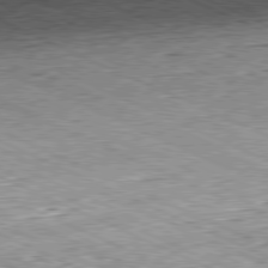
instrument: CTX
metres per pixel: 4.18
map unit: Hpe
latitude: -81.3510
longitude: 11.7100
